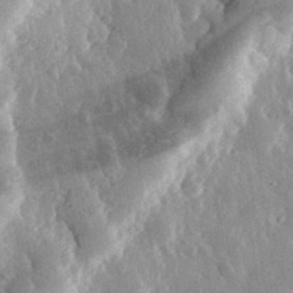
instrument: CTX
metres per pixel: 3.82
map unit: eHh
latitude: 31.6883
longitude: -80.4601
